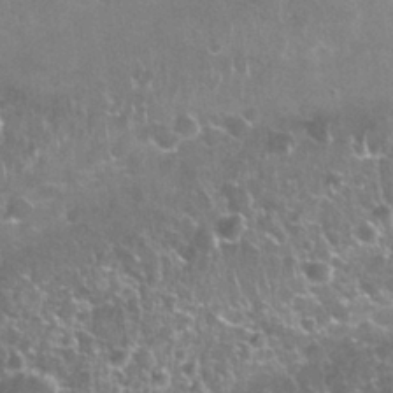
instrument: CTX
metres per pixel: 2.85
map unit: Nhu
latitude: 27.6694
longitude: -61.5560
